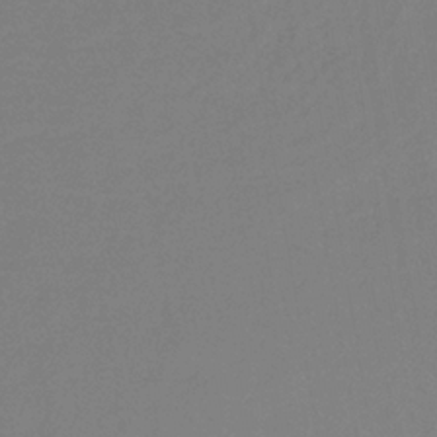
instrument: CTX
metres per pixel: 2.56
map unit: lHb
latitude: -33.5210
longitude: 67.1620
